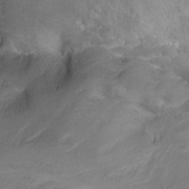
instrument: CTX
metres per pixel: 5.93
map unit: Ht
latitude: 0.2333
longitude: -37.2915
